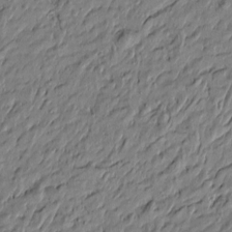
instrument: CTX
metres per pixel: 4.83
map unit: Htu
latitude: -6.9163
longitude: 177.8611
